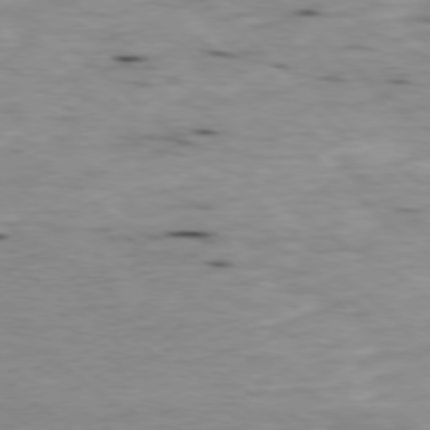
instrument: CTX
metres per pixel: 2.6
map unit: Ap
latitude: -78.3495
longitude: -89.2159
